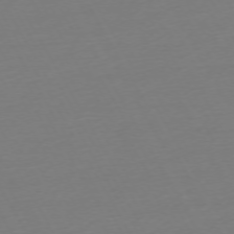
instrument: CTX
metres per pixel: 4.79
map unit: Ap
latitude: -74.0850
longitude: -68.9325
